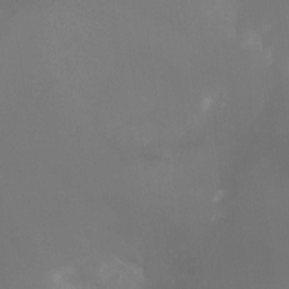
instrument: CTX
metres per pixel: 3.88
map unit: HNhu
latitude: -3.0675
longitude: -6.1767
